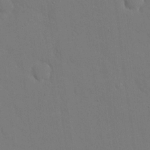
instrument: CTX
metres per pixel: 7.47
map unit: eHh
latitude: 18.8380
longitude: -66.9324
